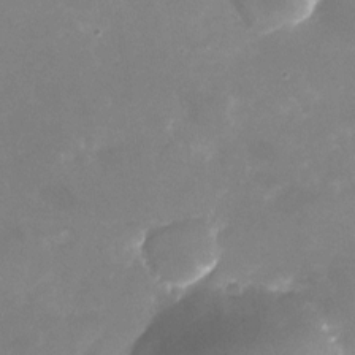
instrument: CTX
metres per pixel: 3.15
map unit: Nhu
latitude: -25.0297
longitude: -70.1956
